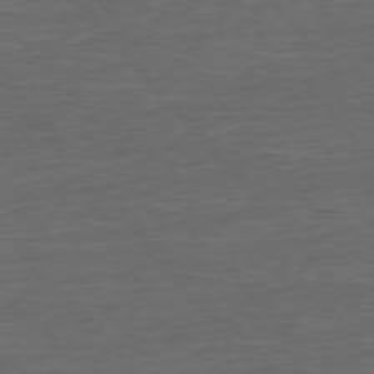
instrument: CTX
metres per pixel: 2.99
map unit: Ap
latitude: -75.9556
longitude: -93.3481
